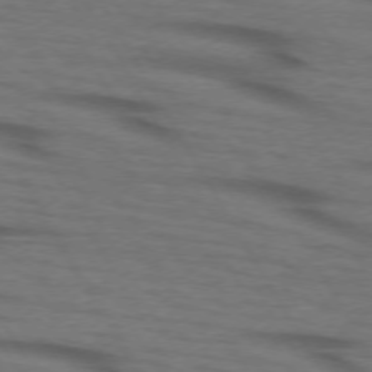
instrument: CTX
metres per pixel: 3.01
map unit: lApd
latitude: 73.3293
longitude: -73.4616
